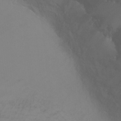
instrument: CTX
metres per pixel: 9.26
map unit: Ht
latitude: -7.1053
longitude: -29.4237
